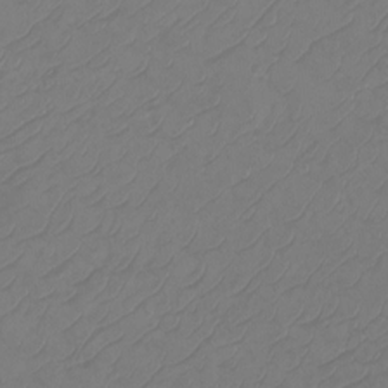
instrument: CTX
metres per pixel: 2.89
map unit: Htu
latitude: -14.1984
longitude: -49.4237
